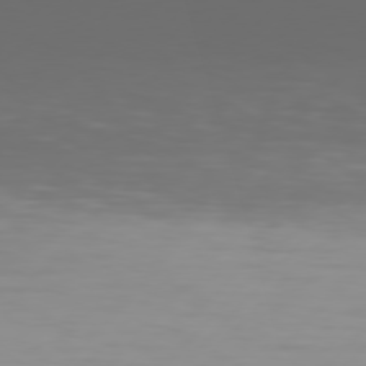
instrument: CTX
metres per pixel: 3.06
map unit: Hpe
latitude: 76.6301
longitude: -139.0647
